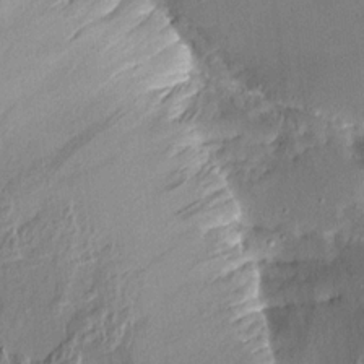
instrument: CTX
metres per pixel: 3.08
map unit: Aa
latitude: 13.8583
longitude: -143.9528
